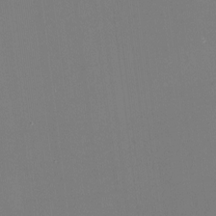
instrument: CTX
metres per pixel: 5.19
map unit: HNhu
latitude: -1.9556
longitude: -5.7639
